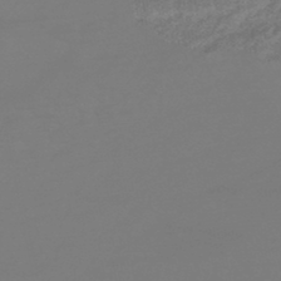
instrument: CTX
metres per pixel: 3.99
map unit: HNhu
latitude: -46.2928
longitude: 90.8597
